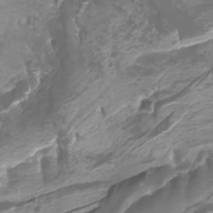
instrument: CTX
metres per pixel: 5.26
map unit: Htu
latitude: -10.9353
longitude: -74.8569
